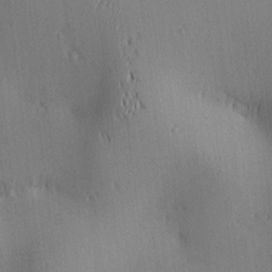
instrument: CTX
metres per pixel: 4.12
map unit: lAa
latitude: 2.2900
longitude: -116.6113
